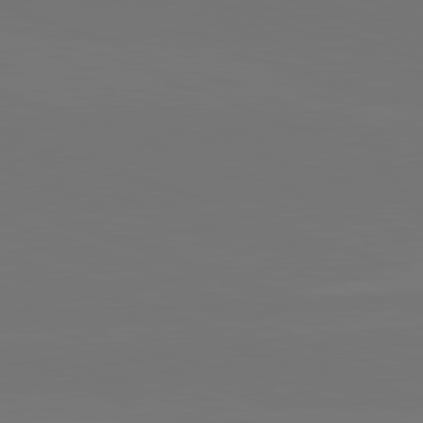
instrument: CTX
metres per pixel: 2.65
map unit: lApd
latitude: 82.1199
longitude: 145.0487
